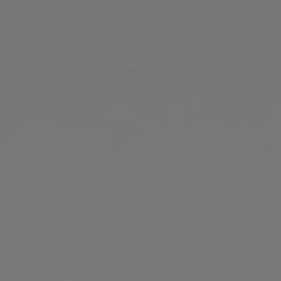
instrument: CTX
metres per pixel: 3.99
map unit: Hpe
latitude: 76.3278
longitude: -127.7450
